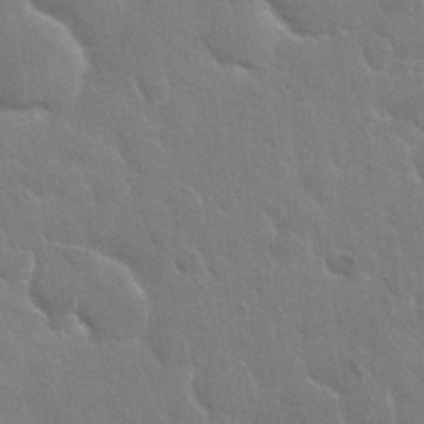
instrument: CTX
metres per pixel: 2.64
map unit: Nhu
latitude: 28.1011
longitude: -62.3845
